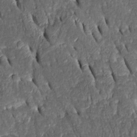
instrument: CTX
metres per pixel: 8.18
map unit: Htu
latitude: -1.4266
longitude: 149.6533
